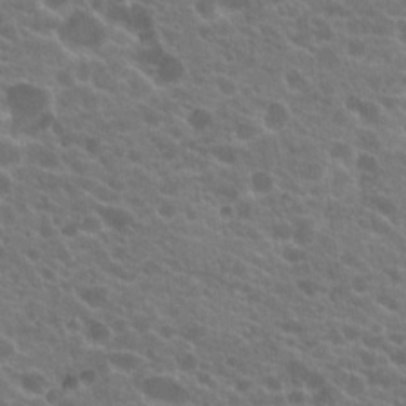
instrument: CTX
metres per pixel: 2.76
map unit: Hto
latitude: 20.4034
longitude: -35.5371
